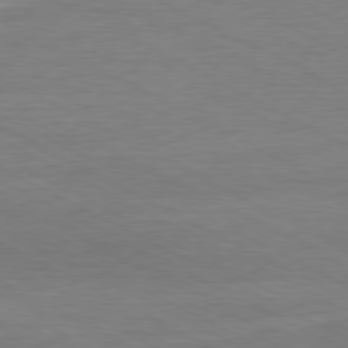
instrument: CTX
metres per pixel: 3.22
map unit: Ap
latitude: -80.2173
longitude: -82.9702
